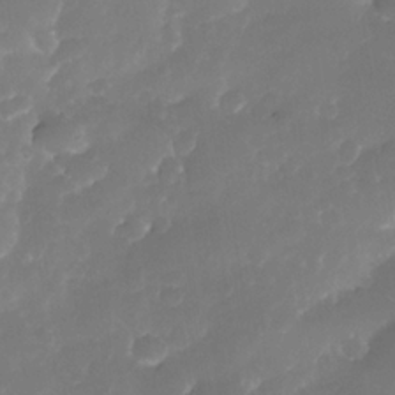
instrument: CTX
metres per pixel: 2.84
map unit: Nhe
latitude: -34.5574
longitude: -145.4804
